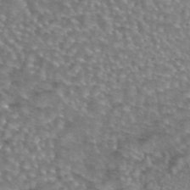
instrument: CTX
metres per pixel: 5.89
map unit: eAb
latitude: 44.3089
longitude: 104.7841
